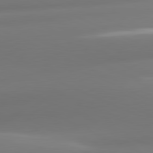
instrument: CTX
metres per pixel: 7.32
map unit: lApd
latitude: 81.1214
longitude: -160.7435
